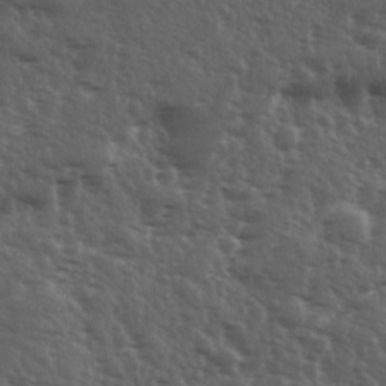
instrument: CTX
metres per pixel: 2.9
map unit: Ave
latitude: 11.4238
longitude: -103.6316
